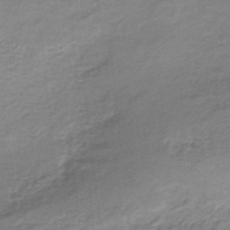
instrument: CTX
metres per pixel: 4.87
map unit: HNb
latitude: -34.0094
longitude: 60.4251
